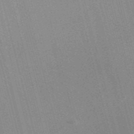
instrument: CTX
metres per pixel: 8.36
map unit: Nve
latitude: -57.6155
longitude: 62.5196
